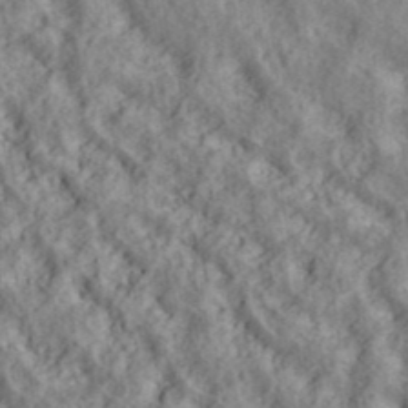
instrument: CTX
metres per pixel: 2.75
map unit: ANa
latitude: 39.9717
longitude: 28.1039
